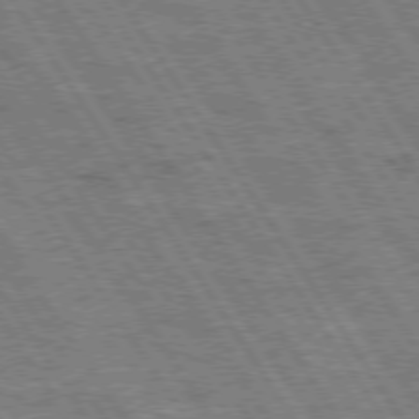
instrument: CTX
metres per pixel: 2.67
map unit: Hpe
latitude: 74.3656
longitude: -150.4412
